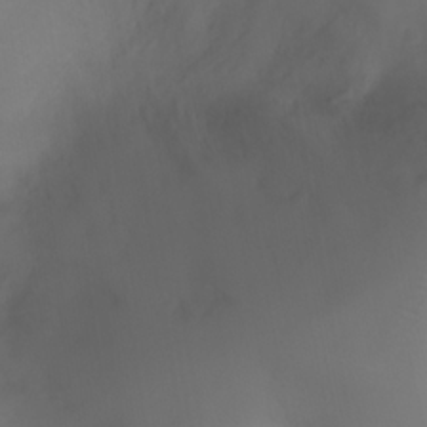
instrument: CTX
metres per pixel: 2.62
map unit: Ht
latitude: 0.6490
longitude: -21.8773
